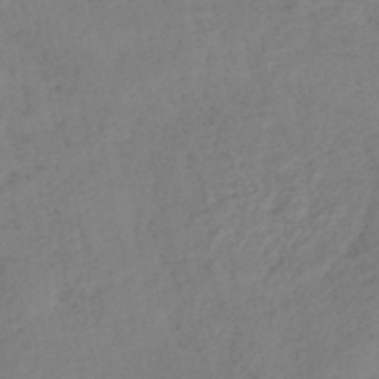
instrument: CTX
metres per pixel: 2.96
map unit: lHb
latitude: -41.2376
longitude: 73.1053
